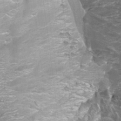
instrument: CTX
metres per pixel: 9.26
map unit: Aa
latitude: -9.1620
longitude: -71.6883
